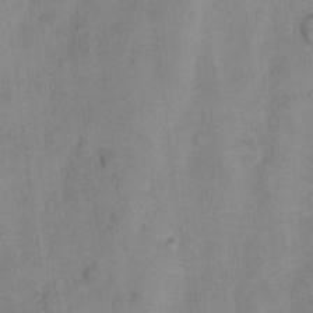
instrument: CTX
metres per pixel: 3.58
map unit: Hto
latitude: 4.7246
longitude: -61.0836
